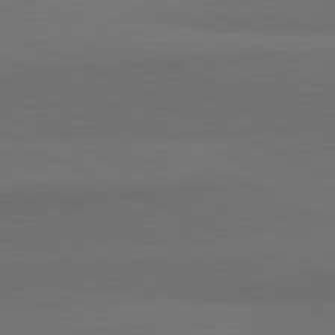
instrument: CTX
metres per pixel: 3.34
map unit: lApd
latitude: 82.1011
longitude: 157.6911
